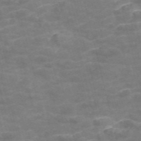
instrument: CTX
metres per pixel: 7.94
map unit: Nve
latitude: -57.1242
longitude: 51.3510
